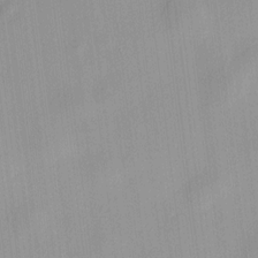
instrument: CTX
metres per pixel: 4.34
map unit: HNhu
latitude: 11.3104
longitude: 9.8611
